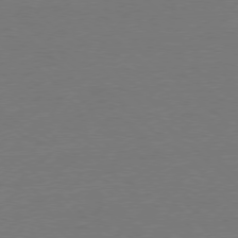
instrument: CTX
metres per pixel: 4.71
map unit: Ap
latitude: -78.1228
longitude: -57.8394
